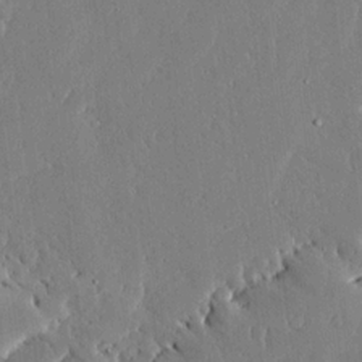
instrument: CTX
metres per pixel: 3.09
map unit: Ave
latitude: 16.8758
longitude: -139.6316
